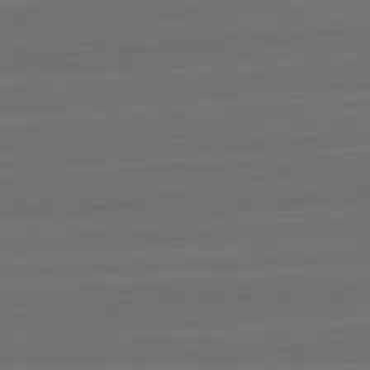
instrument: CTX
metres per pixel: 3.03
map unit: lApd
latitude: 82.6868
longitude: -179.3671
